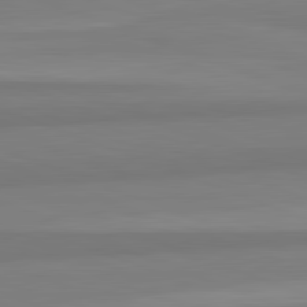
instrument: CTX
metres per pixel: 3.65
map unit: lApd
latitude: 82.4223
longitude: 176.6519
